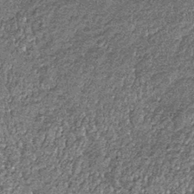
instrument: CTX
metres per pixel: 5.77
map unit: lHb
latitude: -39.6344
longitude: 65.4455
